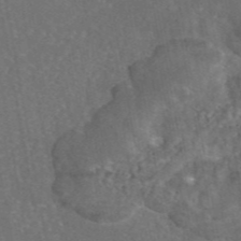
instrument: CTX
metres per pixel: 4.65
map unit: eAb
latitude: 46.1200
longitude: 108.4062
